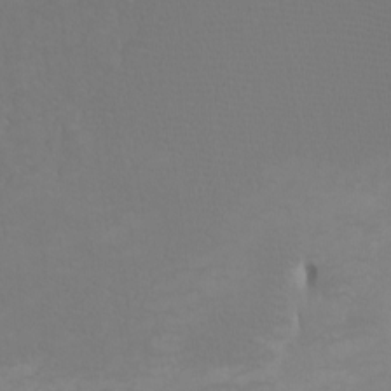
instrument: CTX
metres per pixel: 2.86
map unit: Htu
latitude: -12.8219
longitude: -70.9702
